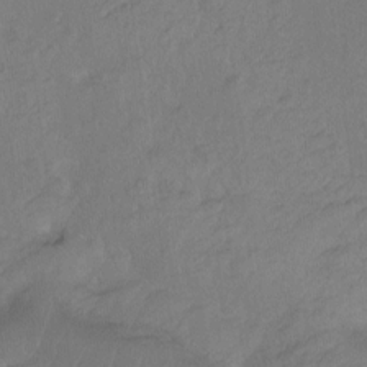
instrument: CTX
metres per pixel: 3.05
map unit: Ht
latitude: -7.5399
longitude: -38.0255
